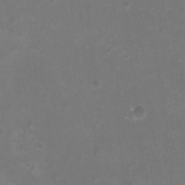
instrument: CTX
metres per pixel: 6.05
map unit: HNhu
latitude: -2.5006
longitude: -0.6112
